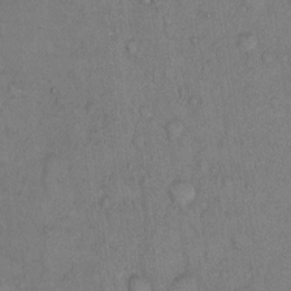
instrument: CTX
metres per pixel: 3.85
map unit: Hto
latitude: 9.6505
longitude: -58.7246
